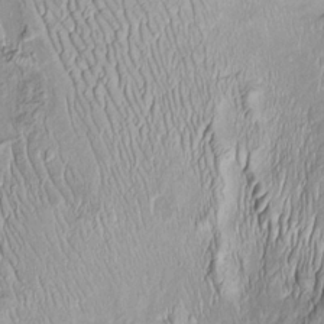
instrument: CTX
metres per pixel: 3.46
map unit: Htu
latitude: -5.8611
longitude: 153.8233
